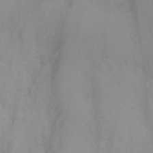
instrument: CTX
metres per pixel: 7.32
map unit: eHh
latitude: 26.3278
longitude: -65.0836
